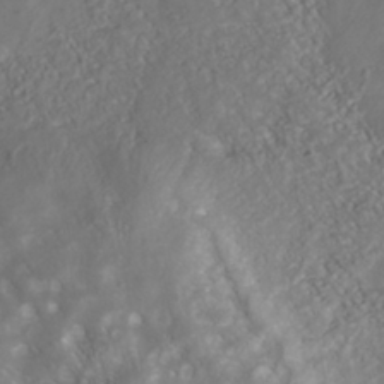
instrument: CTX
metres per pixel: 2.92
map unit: Nhu
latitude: -40.3495
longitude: -83.3292
